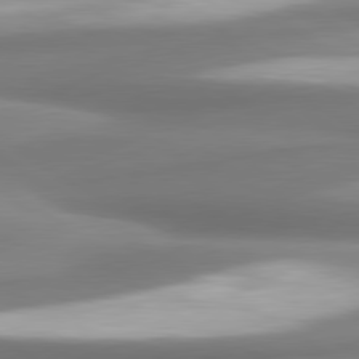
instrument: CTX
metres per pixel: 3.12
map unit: lApd
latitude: 80.2333
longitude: 179.5966
